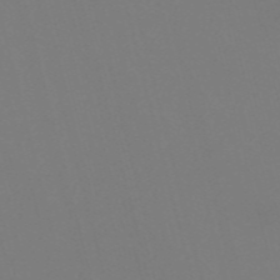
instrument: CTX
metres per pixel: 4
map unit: Nve
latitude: -57.5588
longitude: 53.4265
